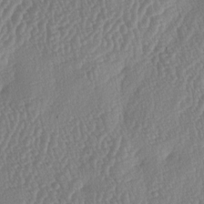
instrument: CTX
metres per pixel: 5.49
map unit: lAa
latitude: -5.5777
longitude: -130.1767
